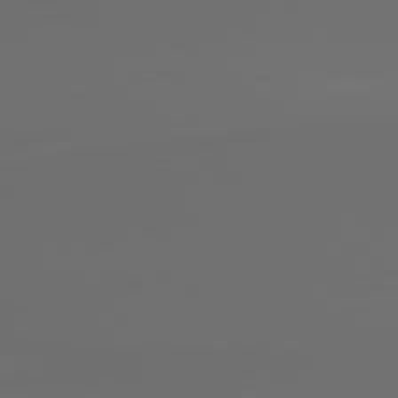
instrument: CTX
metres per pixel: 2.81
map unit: lApd
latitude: 79.7828
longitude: 176.4062
